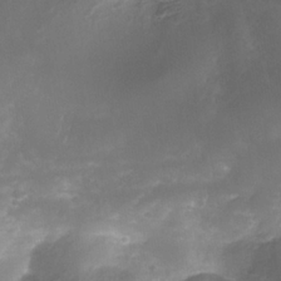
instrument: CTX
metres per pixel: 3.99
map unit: Nhe
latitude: -35.2187
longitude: -146.3657
